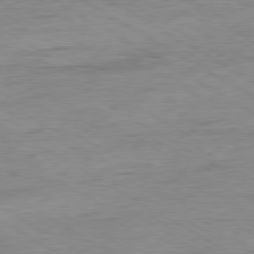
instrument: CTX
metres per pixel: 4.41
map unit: Ap
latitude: -80.6141
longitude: -78.6680
